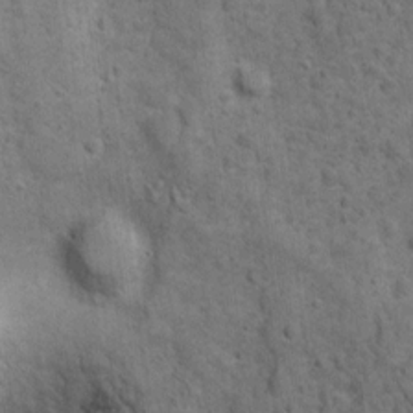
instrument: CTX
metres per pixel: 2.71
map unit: Ht
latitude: 8.8191
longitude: -38.5168
